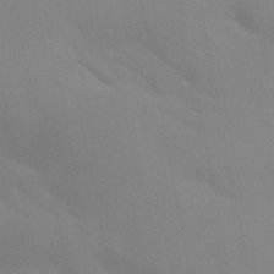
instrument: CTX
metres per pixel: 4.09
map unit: Aa
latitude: 32.4979
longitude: -145.1592
